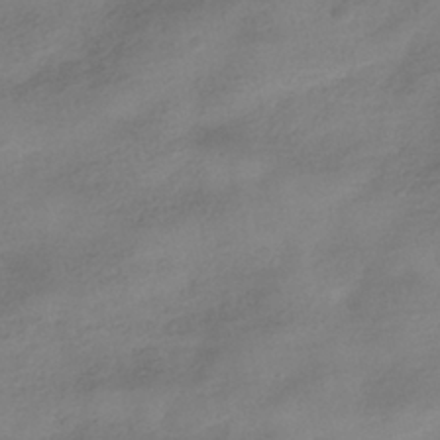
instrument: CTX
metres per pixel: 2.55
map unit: HNhu
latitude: -40.7274
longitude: 98.7085
